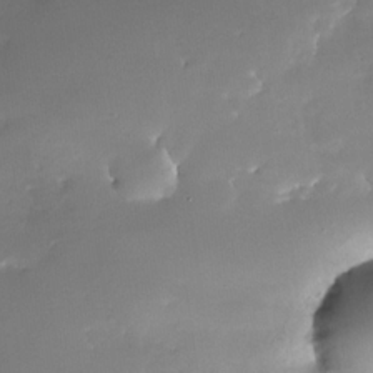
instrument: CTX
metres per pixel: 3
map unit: Nhe
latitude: -32.5952
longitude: -117.5371
